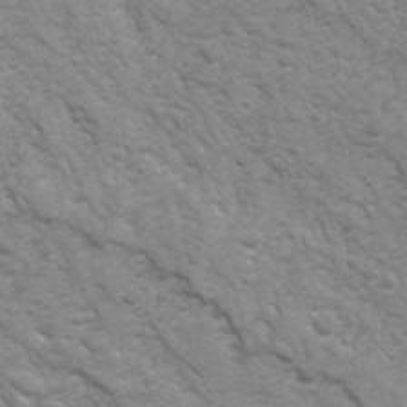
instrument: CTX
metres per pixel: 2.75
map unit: Ave
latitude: 16.7624
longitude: -131.9340
